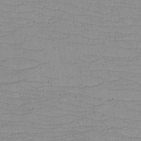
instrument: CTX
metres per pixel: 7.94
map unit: eHh
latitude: -5.2187
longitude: -81.1025
